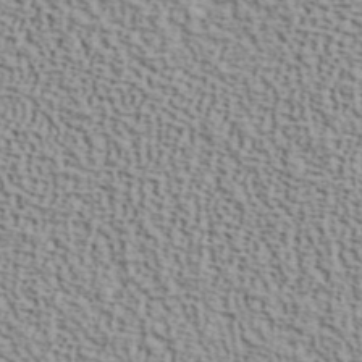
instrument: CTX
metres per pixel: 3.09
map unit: ANa
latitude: 40.6490
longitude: 29.7100
